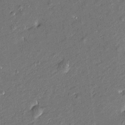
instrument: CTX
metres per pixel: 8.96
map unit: Htu
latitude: -7.4643
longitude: 176.8786
